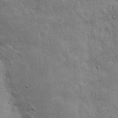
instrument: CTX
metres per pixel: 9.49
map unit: eHh
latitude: 9.7261
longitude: -73.0459
